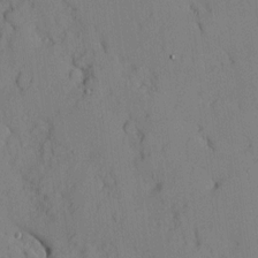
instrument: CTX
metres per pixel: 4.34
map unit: Ave
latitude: 9.7828
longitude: -102.3278
